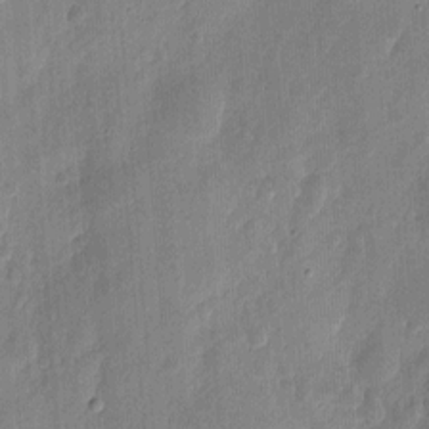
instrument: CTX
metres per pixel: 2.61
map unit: eHh
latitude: 7.6694
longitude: -73.2915
